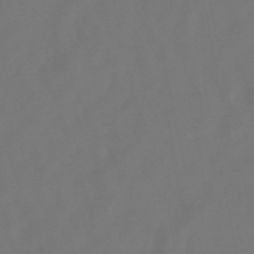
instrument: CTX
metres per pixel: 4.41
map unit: lHb
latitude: -47.7666
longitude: 72.5574
